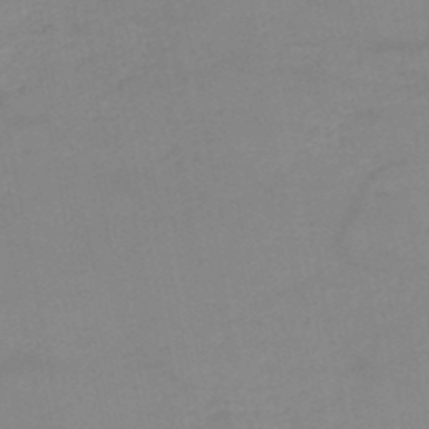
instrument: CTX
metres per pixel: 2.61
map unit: HNb
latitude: -49.9178
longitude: -40.5734
